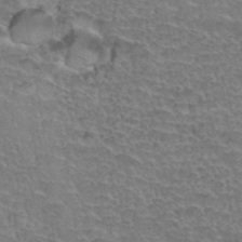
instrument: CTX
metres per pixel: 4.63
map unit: Hto
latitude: 35.4993
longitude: -45.7260
